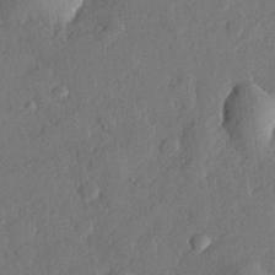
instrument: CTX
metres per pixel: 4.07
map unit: lHvf
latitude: 22.4223
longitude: 144.5007
